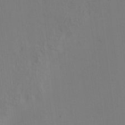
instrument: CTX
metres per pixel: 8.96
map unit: HNhu
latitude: 10.9136
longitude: 22.8975
